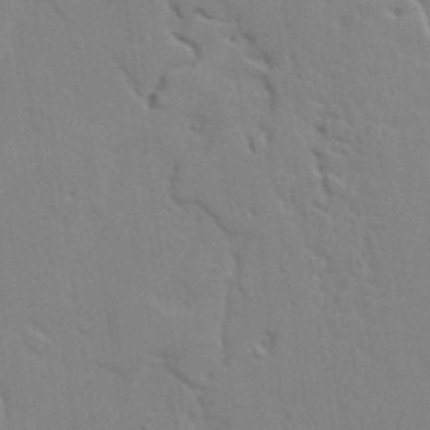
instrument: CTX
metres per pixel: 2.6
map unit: lAvf
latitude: 24.7624
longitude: -110.7813
